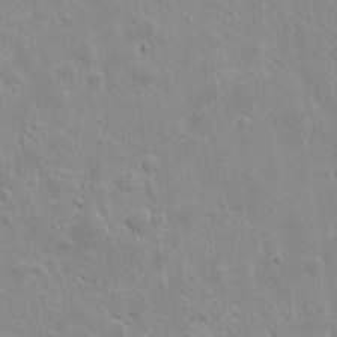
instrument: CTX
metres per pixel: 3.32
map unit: eHh
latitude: 8.2334
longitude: -72.7436
